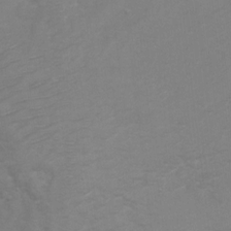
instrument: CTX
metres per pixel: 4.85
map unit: Hto
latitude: 6.9703
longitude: -35.9906
